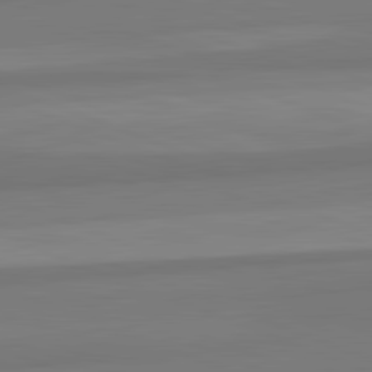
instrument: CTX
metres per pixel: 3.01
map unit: lApd
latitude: 82.4223
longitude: 176.9920
